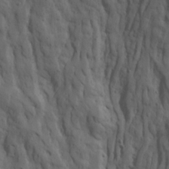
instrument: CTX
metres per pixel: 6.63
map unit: Ave
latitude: 23.2348
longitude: -133.1592
